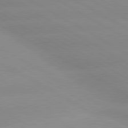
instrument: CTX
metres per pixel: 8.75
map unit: lApd
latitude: 80.2145
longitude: -146.8947
